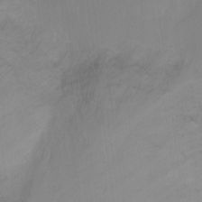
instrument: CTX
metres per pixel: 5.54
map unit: Ht
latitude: -6.5007
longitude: -26.4223
